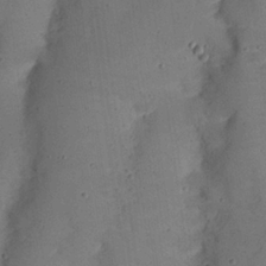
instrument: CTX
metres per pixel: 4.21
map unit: Nhu
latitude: 25.1781
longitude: -72.8191
